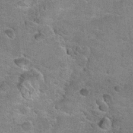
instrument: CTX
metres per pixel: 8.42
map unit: Hto
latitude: 20.4790
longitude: -49.0458
